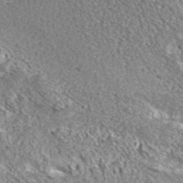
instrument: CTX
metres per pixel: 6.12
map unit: ANa
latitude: 39.6505
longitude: -91.2726
